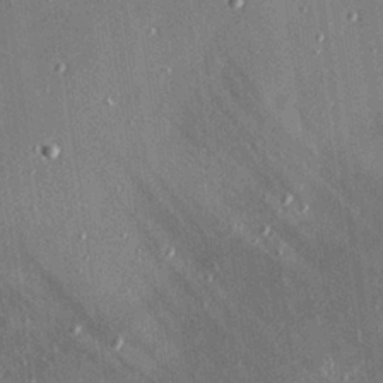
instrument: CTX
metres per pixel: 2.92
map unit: Hve
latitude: 25.8205
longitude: -90.2523
